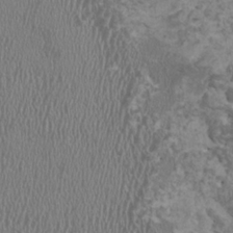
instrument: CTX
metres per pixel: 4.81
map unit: HNhu
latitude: -0.7464
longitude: 2.2550
